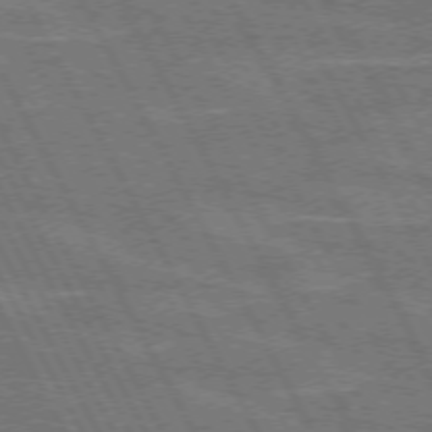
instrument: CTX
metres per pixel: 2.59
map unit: lApd
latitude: 71.9150
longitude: -54.9703
